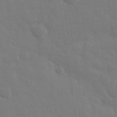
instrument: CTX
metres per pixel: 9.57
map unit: eHh
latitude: 33.5938
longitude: -70.4790
